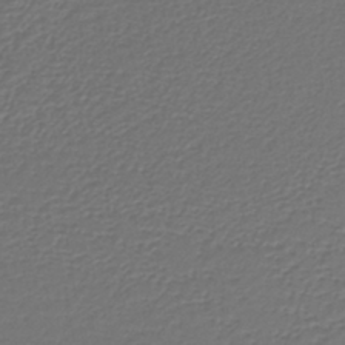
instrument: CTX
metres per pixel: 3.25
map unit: lHb
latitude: -42.6896
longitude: 61.5588
